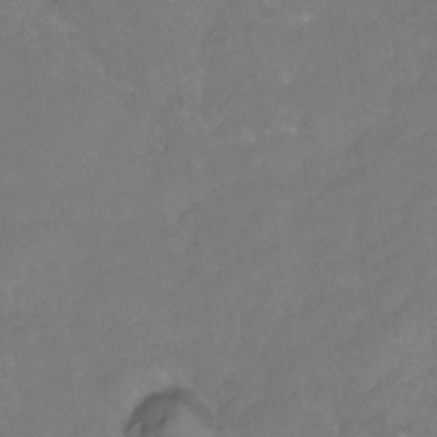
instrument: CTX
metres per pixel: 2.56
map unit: HNhu
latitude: -28.1795
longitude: 75.3888
